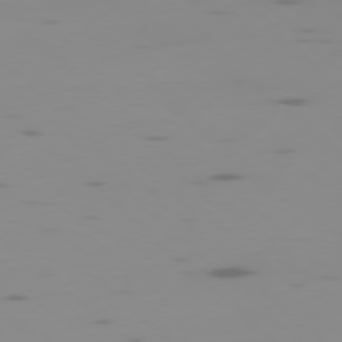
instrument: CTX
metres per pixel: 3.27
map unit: Ap
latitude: -78.1416
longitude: -65.2726
